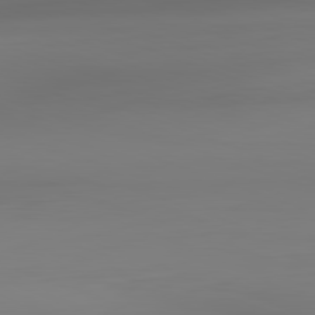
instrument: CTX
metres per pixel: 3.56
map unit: Hpe
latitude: -82.2361
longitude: 9.1242
